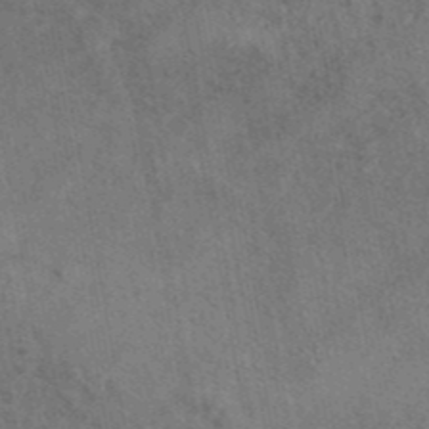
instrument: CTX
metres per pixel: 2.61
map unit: eAb
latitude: 42.8758
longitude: 109.4454
